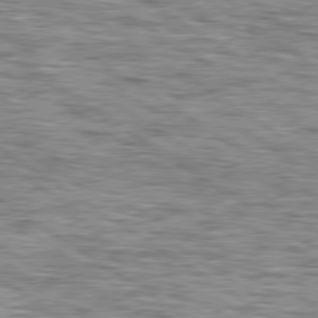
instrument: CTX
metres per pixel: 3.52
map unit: lApd
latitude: 79.5749
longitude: -49.8205
